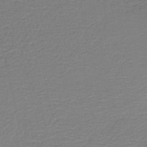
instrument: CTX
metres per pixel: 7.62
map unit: HNb
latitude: -42.1038
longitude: 50.3306
